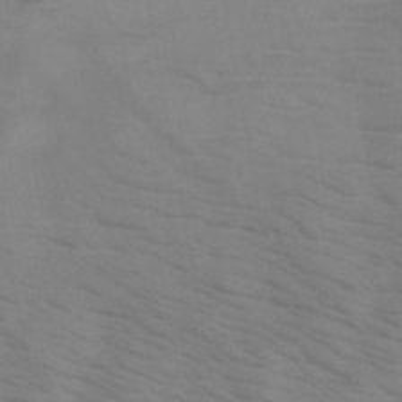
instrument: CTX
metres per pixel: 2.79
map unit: HNb
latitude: -46.5196
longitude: -47.7450
